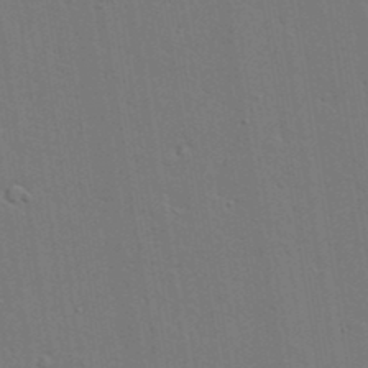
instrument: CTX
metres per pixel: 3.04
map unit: lAvf
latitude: 23.7261
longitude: -110.5924
